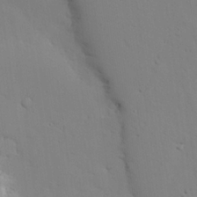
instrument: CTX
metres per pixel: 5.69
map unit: lAvf
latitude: 26.2523
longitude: -110.1011
